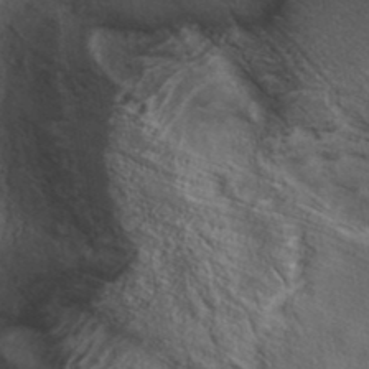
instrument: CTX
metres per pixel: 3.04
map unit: ANa
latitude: 39.2726
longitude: 22.7463
